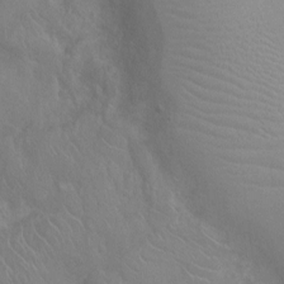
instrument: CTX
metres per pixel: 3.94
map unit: Ht
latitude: -4.0283
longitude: -18.1011
